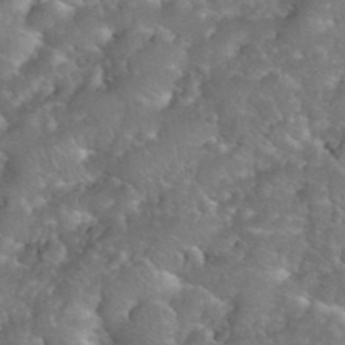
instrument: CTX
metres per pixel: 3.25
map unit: eHh
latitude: 39.7072
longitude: -58.6680
